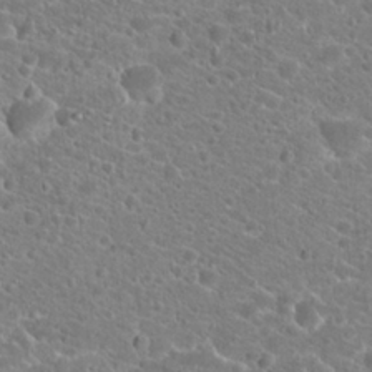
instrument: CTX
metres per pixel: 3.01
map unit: Hto
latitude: 20.0633
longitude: -38.4790
